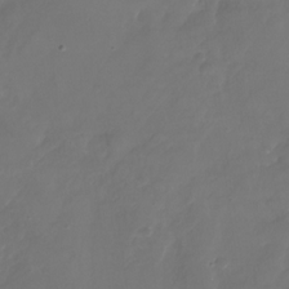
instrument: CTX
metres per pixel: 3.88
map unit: Nhu
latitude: -28.4062
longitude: -71.7827
